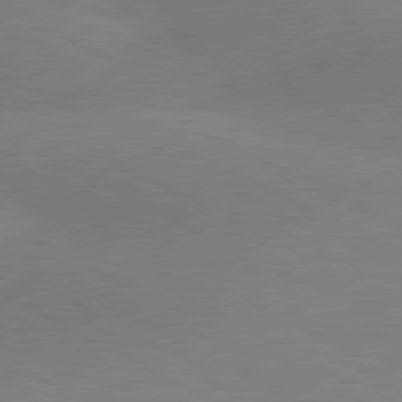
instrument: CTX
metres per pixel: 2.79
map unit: lApd
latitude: 80.6679
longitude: 124.1039
